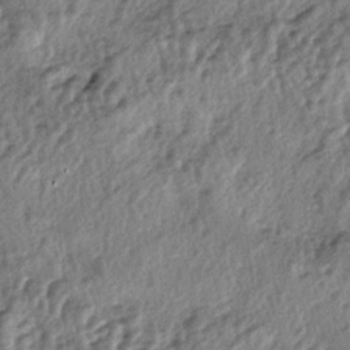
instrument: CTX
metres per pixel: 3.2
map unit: lAa
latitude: -5.5777
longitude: -124.9325
